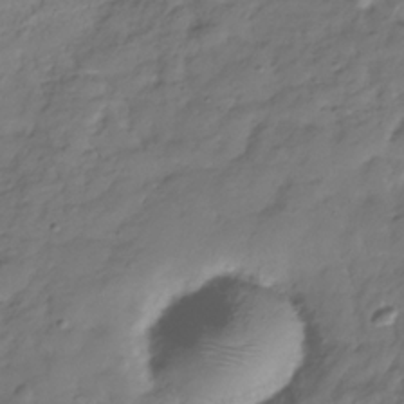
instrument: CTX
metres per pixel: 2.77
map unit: Hve
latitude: -31.6155
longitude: 90.7275
